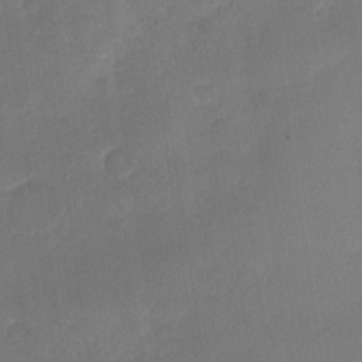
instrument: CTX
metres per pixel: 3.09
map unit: Nhu
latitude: -28.9731
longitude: -62.7247
